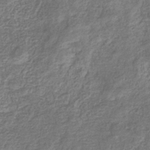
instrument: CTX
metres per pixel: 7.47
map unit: eHb
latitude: -32.8030
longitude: 74.5385
